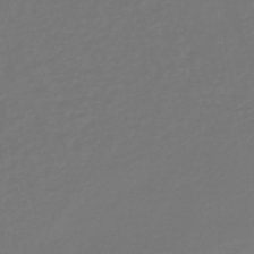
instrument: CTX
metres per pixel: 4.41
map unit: lHb
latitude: -38.9731
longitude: 63.2376
